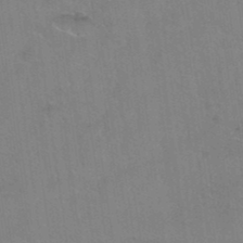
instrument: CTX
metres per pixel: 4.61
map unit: Hto
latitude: 36.3656
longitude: -46.2145
